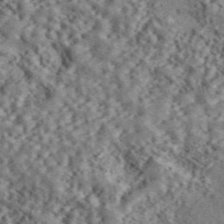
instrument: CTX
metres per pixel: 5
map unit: ANa
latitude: 45.6883
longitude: 45.4077
